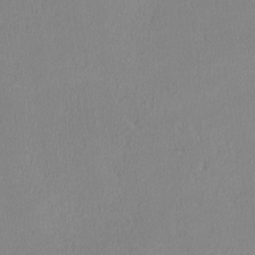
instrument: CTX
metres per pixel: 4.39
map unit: lHvf
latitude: -13.1053
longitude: -100.1767
